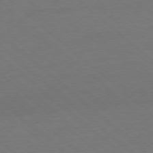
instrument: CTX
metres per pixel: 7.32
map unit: Ap
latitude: -77.9556
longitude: -96.8191
